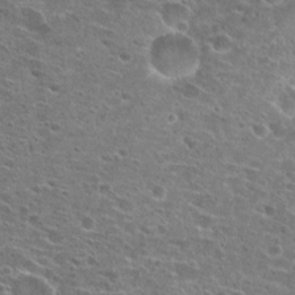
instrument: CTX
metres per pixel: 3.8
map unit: Hto
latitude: 21.7261
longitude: -41.7071
